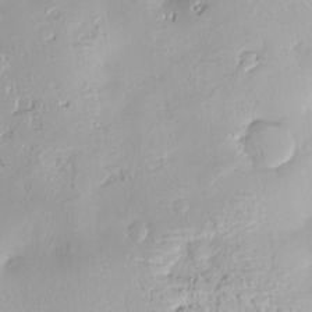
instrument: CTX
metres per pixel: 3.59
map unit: Nve
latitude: -8.4062
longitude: 174.5951
